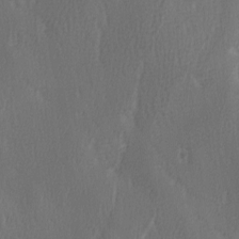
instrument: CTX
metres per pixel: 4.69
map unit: Ave
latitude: -7.2943
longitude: -122.5168
